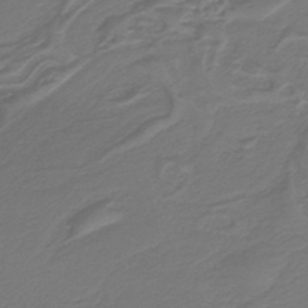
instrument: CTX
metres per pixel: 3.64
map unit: lHb
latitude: -42.8408
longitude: 52.6518
